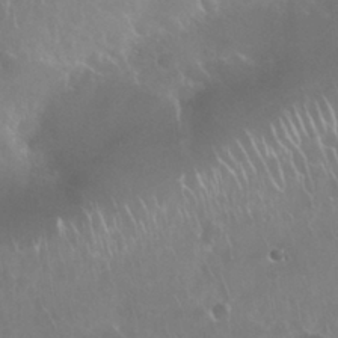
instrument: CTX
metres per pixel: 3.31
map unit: Nhu
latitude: 28.2711
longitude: -62.1767
